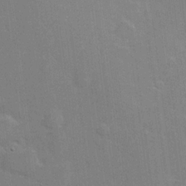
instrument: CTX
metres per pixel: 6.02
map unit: Hve
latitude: 17.5749
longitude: 151.4076
